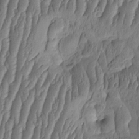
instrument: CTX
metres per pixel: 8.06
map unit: HNhu
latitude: -2.5951
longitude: 13.7478
